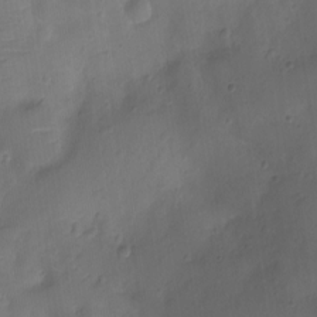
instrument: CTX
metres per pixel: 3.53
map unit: Ht
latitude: -9.9367
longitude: -21.9339
